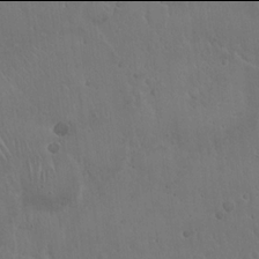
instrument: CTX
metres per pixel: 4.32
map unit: Hto
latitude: 17.9906
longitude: -59.8961
